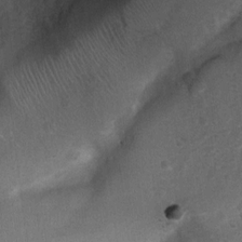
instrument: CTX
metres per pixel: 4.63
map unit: Nhu
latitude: 6.6490
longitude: -23.4048
